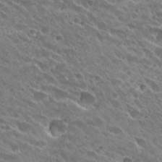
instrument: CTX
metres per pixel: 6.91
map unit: Hto
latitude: 27.7261
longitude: -41.8205
